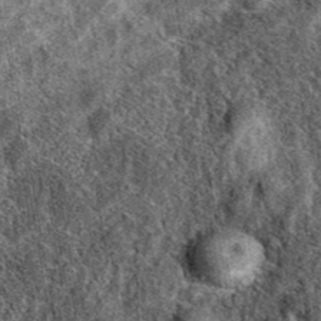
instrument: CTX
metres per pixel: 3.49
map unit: eAb
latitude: 39.0458
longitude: 108.8030
